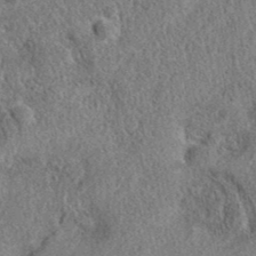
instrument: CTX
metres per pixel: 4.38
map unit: eAb
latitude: 36.6113
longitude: 112.5385
